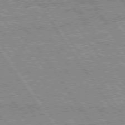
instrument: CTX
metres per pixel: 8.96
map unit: Hpe
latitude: 75.4615
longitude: -155.5938
